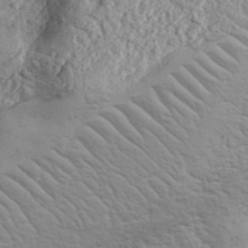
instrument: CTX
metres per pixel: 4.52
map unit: eHh
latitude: 37.4238
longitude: -81.1970
